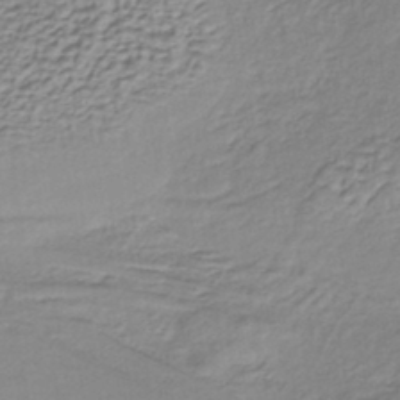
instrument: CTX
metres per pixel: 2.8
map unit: lHb
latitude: -36.6329
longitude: 58.5573
